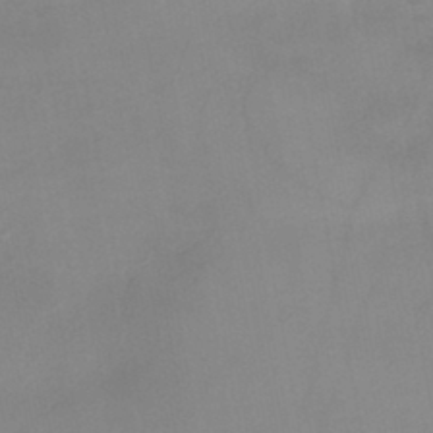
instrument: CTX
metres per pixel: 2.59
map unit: HNb
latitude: -44.7085
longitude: -42.7435
